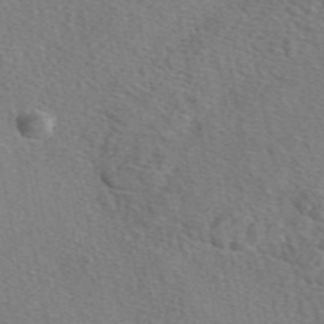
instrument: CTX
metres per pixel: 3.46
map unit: eAb
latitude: 49.6316
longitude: 111.8611
